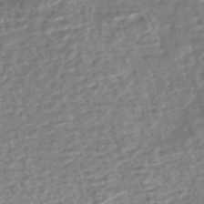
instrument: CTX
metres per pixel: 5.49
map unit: HNhu
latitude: -44.3117
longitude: 101.5210
